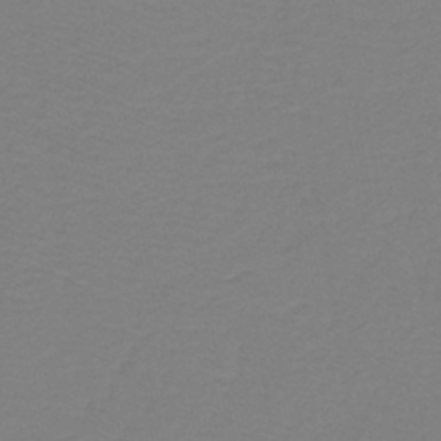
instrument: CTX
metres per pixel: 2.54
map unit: lHb
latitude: -40.9730
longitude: 52.5384
